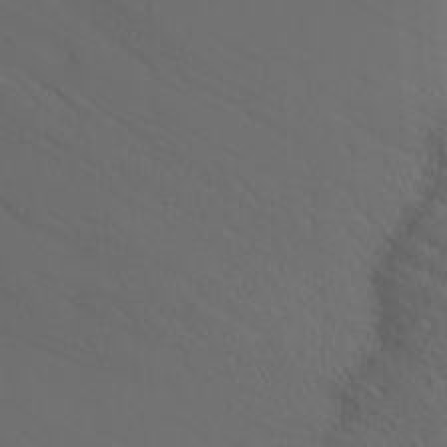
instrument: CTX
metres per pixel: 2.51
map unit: Nhu
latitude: -4.2739
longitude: -84.9703
